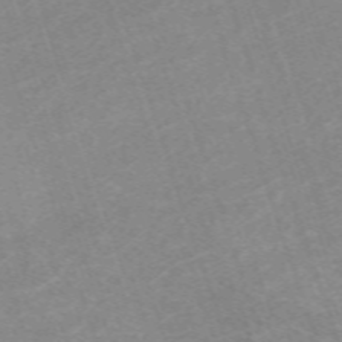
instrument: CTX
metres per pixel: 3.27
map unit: eHh
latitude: -64.3495
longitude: 49.9178
